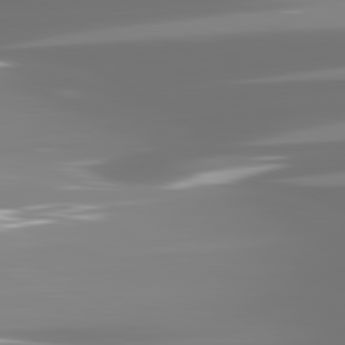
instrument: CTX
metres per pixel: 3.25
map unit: lApd
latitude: 81.5182
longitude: -137.5182
